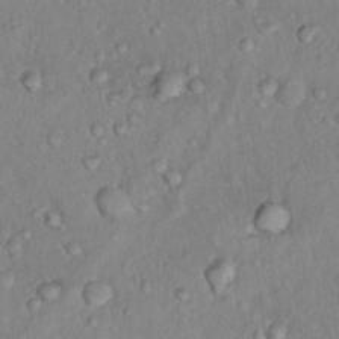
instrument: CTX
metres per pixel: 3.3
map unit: Hto
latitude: 13.4616
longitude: -37.1781
